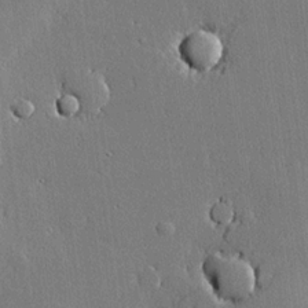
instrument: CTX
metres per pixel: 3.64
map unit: lHvf
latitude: 20.5357
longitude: 145.4643
